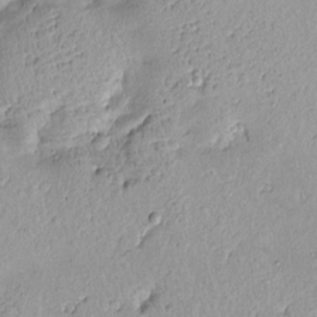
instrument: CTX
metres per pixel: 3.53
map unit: Nve
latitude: -8.4251
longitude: 174.4817
